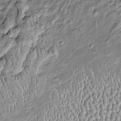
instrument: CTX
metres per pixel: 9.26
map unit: Htu
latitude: -6.1039
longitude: 157.5210
